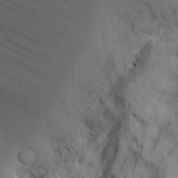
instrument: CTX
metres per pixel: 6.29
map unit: Aa
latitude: 25.6882
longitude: -131.8395
